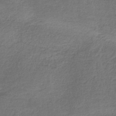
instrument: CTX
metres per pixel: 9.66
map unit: HNb
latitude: -35.1620
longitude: 59.4643
